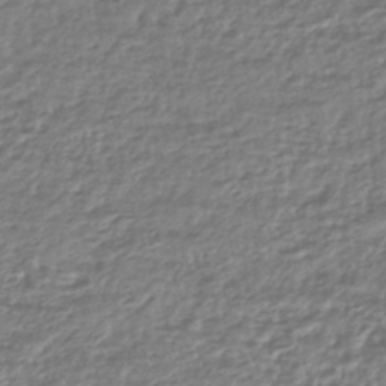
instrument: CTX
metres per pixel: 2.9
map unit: HNhu
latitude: -45.5021
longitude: 97.4644
